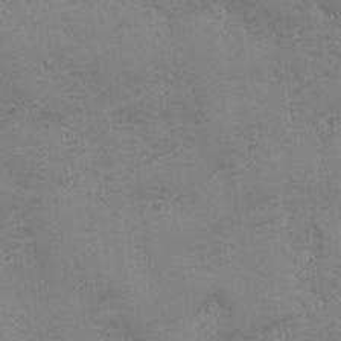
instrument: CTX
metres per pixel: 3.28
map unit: Ave
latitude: -7.3887
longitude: -121.0081
